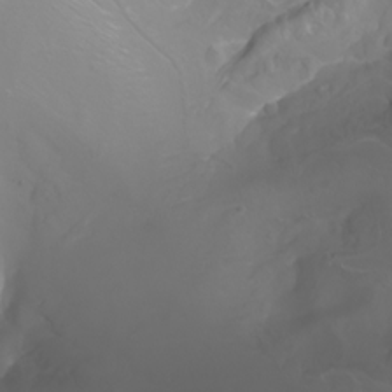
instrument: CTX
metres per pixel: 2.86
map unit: Nhu
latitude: -8.3306
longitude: -93.0080
